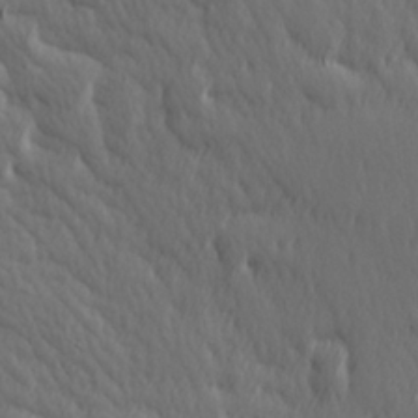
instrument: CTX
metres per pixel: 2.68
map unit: Hve
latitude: 26.1578
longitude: 145.3888
